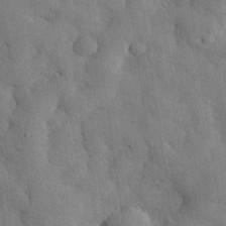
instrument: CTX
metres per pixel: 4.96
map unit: eHh
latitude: 31.1781
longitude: -73.1781
